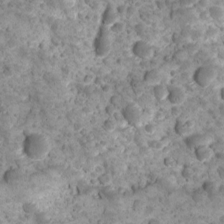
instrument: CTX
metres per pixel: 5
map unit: Ave
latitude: 10.9136
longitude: -105.4049
